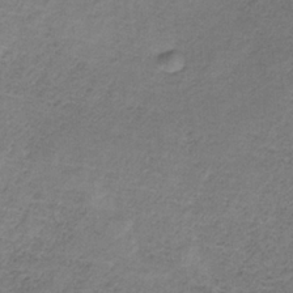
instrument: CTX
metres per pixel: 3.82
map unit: HNb
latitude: -33.0298
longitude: 58.7274
